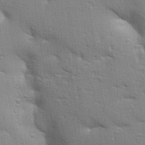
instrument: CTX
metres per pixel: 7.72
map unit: Aa
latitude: 33.0458
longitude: -144.8380
